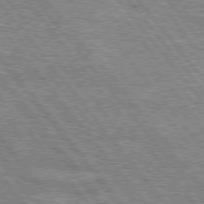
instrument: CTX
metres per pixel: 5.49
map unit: lApd
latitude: 76.2144
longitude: -73.4805
